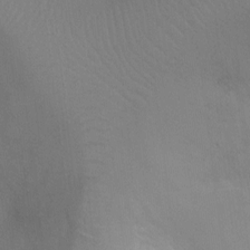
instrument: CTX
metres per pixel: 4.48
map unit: Ht
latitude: -8.4440
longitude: -24.4790
